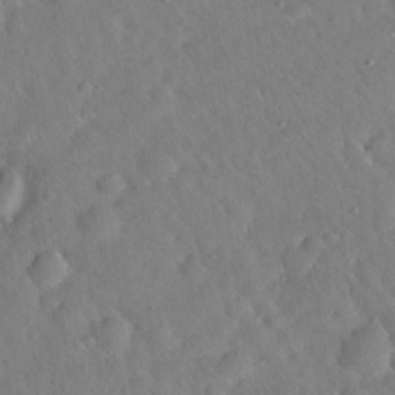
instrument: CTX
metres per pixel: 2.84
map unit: Hto
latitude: 19.8772
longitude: -53.4805
